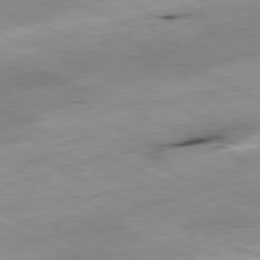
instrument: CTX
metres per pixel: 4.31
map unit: Ap
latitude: -80.1984
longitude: -66.6301
